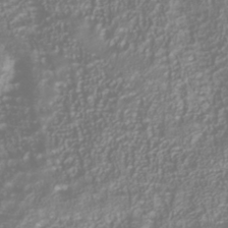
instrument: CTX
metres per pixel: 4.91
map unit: Nhu
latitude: -40.4440
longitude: -84.5357
